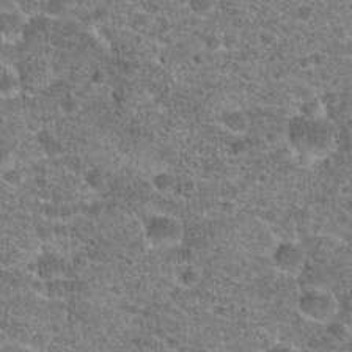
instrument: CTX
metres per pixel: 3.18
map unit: Hto
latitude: 20.3845
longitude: -42.6680
